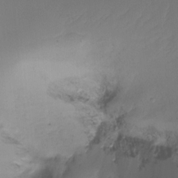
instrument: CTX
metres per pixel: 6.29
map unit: Ht
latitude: -15.9745
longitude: -45.3481
